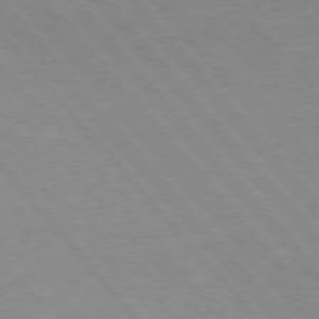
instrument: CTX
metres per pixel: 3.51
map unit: Hpe
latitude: 75.7450
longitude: -155.2348
